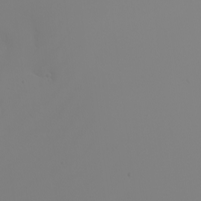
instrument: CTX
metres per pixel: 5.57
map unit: Nhu
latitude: -6.2739
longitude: -96.2522
